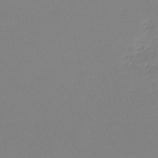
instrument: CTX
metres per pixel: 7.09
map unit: lHb
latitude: -45.0864
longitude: 62.4251
